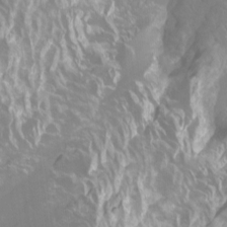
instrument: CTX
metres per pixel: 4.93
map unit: Htu
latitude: -13.1809
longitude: -45.8394
